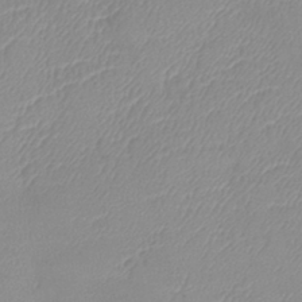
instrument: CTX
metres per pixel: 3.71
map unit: lHb
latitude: -40.1228
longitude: 76.7652
